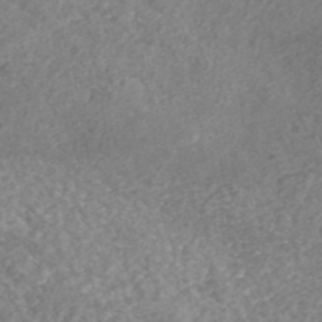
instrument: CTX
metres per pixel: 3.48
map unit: ANa
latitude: 42.8947
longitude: 23.8612
